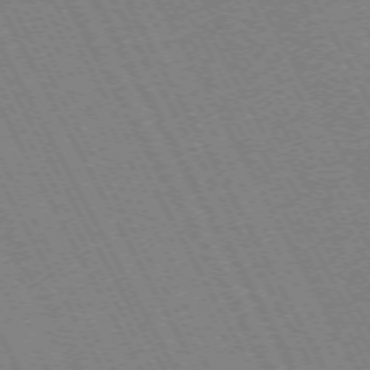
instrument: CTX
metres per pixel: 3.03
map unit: Hpe
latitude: -72.5574
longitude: 10.7085
